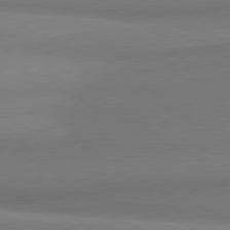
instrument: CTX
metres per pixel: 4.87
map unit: lApd
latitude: 80.8191
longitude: 167.7667
